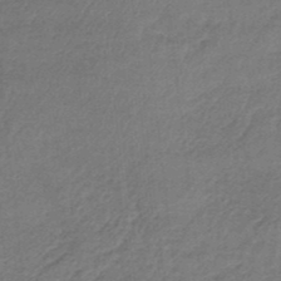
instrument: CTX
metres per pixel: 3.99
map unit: lHb
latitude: -35.8422
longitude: 60.8597
